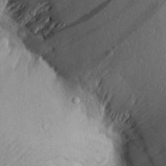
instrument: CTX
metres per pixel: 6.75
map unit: Aa
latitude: 15.8962
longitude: -145.8961
